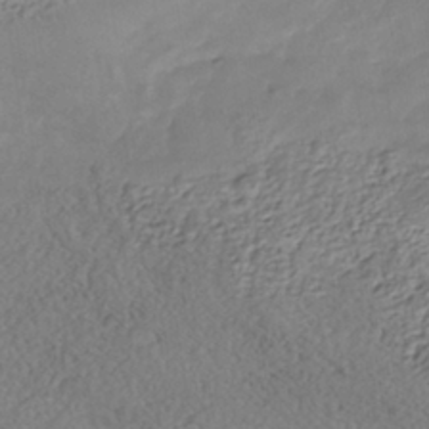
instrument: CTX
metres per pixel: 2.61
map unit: Nhe
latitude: -40.4440
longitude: -110.9136
